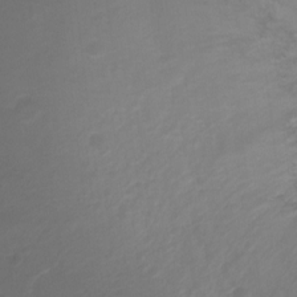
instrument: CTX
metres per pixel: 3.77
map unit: Ht
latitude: -10.7085
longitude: -35.3859
